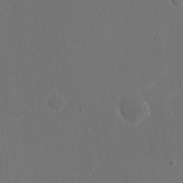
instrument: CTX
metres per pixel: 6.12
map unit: eHh
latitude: 19.1592
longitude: -68.6491
